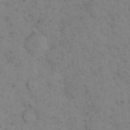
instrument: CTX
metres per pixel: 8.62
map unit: eHh
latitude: 18.2711
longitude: -63.6883
